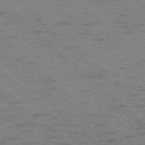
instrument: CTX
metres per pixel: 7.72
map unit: Ap
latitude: -75.7856
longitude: -79.1970
